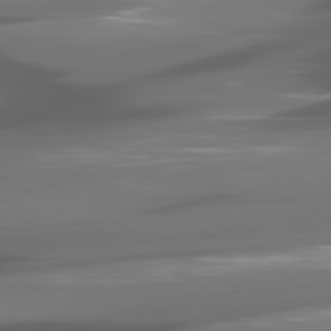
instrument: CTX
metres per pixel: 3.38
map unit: lApd
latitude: 80.5357
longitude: -144.1955
